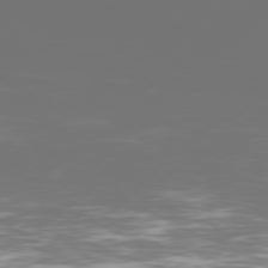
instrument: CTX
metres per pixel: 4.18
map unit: Hpe
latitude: 76.2522
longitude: -142.2334
